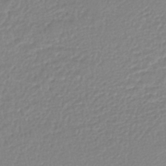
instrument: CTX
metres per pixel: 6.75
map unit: HNhu
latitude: -46.6140
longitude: 102.8597
